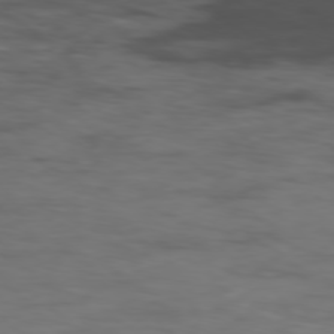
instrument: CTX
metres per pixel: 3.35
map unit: Hpe
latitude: -78.6707
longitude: 14.9731
